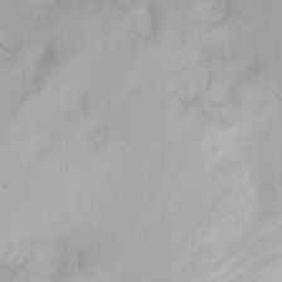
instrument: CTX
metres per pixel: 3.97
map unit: eHh
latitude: -9.3321
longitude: -66.6112
